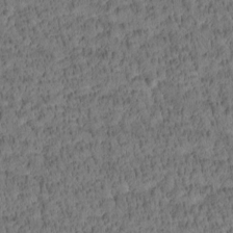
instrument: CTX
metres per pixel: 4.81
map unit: Htu
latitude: -4.4440
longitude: 173.1431
